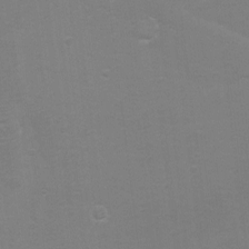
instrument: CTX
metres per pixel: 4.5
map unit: eHh
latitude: -5.4265
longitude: -78.8380
